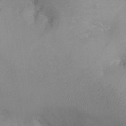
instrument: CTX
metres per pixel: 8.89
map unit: Ht
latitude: -7.6155
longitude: -35.2726
